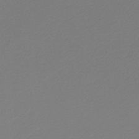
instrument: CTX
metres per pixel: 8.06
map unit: lHb
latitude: -46.4818
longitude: 65.3321
